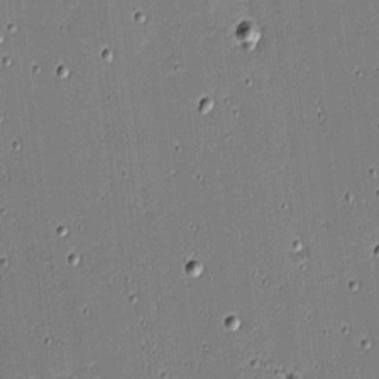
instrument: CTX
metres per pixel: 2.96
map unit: eHh
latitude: -4.0850
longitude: -82.4978
